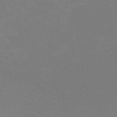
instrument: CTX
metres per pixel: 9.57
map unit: HNb
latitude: -50.3495
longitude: -50.7624
